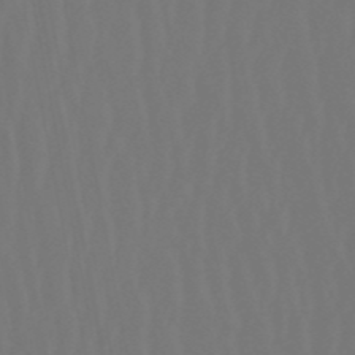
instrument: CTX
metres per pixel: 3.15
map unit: eHb
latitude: -50.9542
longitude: 74.9920
